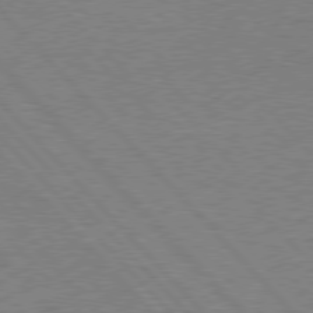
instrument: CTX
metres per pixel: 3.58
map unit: Hpe
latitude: 77.2159
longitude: -157.6693
